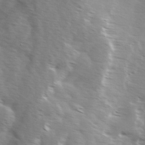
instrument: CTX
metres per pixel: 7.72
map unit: Ave
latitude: 1.0269
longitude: -112.8191
